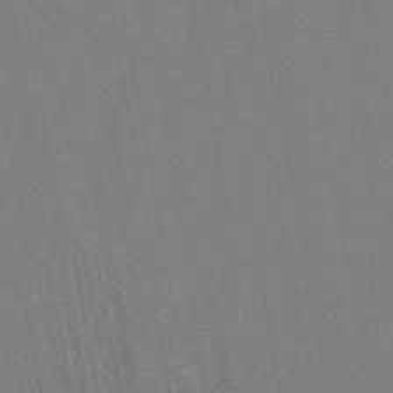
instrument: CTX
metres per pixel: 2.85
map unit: lHb
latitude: -48.9164
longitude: 73.2754
